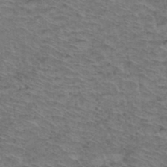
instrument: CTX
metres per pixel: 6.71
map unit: Hto
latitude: 37.8017
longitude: -46.0444
